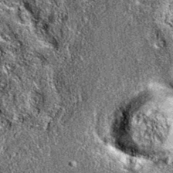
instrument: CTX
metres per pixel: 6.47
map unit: eAb
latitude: 36.1578
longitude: 111.0298
